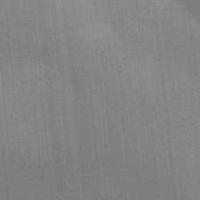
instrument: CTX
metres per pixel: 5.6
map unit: Aa
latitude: 32.1578
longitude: -143.2159
